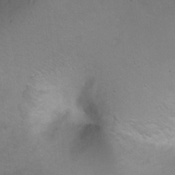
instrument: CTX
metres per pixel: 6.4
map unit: Ht
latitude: 0.4979
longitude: -38.1011
